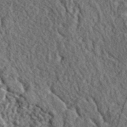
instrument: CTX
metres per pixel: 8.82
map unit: lHvf
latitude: 41.3103
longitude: -89.3104
